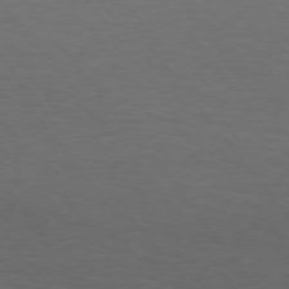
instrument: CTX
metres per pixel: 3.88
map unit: Hpe
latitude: 74.7624
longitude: -131.6694
